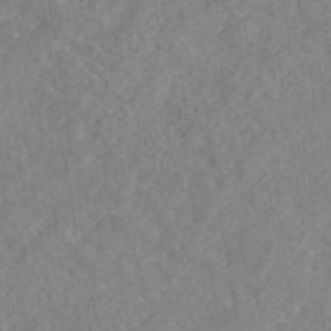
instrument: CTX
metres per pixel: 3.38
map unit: eAb
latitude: 45.6505
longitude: 127.1620
